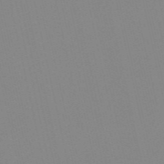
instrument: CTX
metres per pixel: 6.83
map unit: HNb
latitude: -56.2172
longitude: -42.2712
